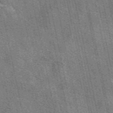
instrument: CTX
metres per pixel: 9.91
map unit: eAb
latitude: 50.8380
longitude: 114.4629
